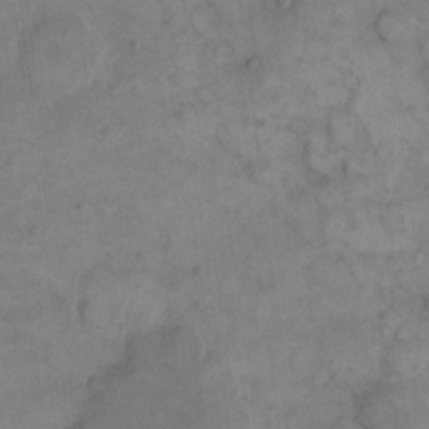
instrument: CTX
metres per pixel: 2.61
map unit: eHh
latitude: 14.5357
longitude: -67.7449
